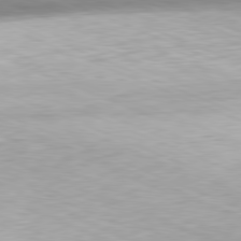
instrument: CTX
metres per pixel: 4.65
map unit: Hpe
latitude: -81.8234
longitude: 14.9731
